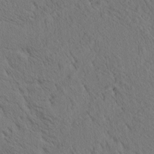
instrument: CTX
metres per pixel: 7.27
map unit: eHh
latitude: 3.4048
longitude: -78.8947
